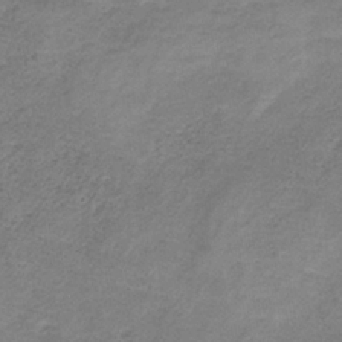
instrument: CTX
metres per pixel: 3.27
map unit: HNb
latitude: -33.0865
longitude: 58.5195
